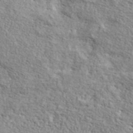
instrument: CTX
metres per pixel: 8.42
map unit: lHvf
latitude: 42.6113
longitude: -88.1578
